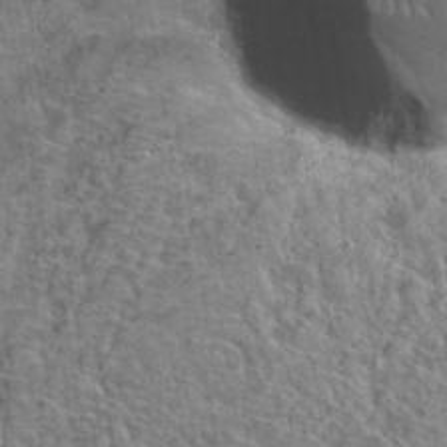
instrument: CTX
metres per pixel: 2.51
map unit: Hto
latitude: 39.0836
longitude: -44.8947
